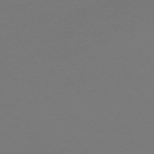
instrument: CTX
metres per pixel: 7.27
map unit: Ap
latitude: -74.7275
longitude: -72.4412
